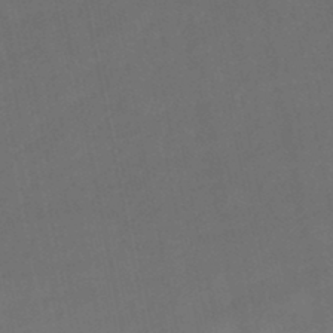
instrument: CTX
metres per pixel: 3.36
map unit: lHb
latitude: -46.0472
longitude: 61.0486
